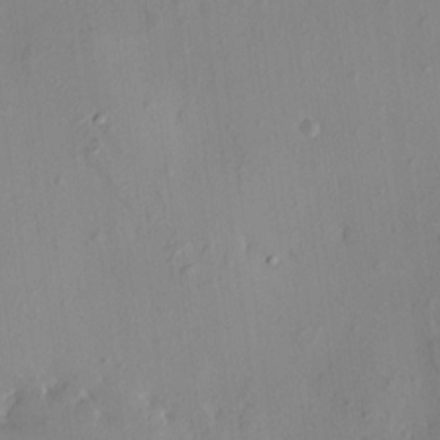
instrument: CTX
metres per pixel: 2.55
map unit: HNhu
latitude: 7.7827
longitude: -0.9513
